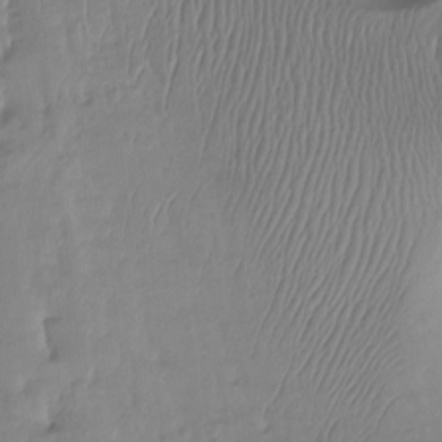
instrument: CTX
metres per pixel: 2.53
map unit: Nhu
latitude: -13.8045
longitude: -63.6127
